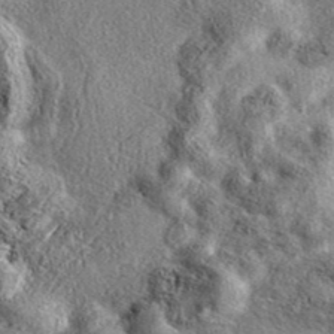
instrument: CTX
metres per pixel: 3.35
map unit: eAb
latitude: 39.7827
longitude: 111.9178
